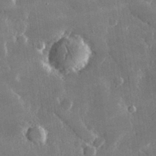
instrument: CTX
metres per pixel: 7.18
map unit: lHvf
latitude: 32.3089
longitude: -91.9150
